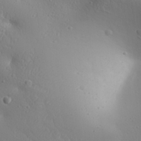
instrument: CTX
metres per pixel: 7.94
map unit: Aa
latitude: 31.3671
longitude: -142.9892
